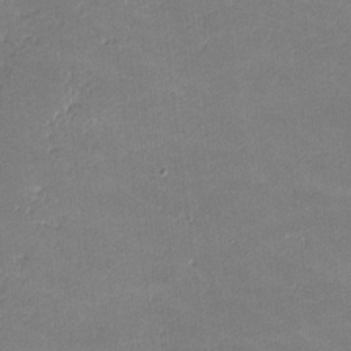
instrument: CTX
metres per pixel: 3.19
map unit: lHvf
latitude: -11.3888
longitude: -104.0444
